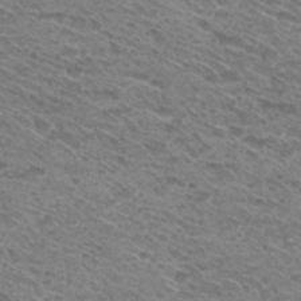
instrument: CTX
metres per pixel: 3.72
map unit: Hto
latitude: 30.9136
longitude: -46.8191
